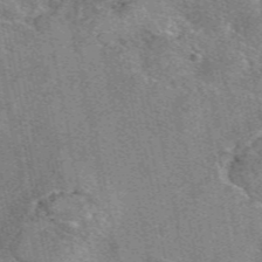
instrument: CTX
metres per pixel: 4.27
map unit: eAb
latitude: 49.3860
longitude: 105.0675
